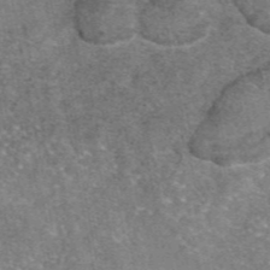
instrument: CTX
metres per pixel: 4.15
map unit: eAb
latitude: 46.7247
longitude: 103.1998
